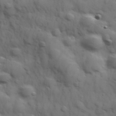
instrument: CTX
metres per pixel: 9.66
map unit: Hve
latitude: 31.6505
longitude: 150.4629
